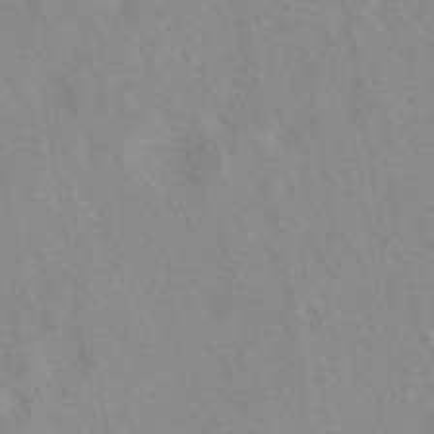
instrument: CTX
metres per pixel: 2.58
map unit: eAb
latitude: 40.6868
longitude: 106.5763
